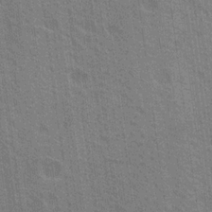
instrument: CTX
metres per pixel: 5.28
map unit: Nhu
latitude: 18.5923
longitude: -30.8380
